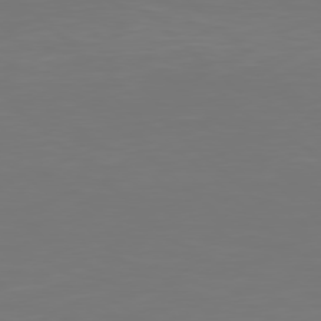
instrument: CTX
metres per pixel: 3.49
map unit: Hpe
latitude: 78.4223
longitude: -171.4804
